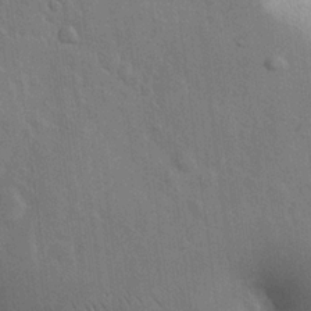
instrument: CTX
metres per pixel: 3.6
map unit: Hve
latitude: 19.9339
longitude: 150.8219
